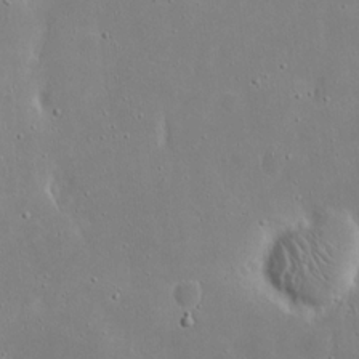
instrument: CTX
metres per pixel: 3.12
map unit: eHh
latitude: 17.5560
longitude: -71.4426
